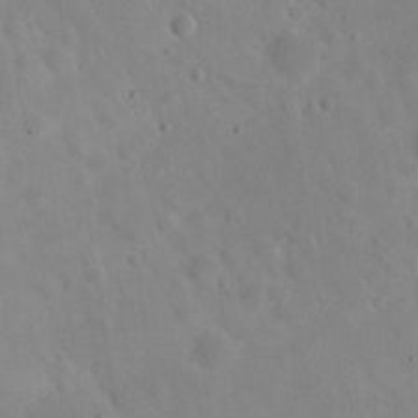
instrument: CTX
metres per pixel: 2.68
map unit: eHh
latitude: 24.9135
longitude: -66.9513
